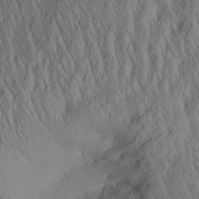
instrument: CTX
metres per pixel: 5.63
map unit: Aa
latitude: 26.7435
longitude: -133.4993
